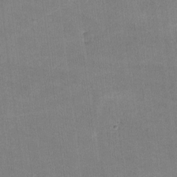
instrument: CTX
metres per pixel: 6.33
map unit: lHvf
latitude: -10.5574
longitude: -100.6491
